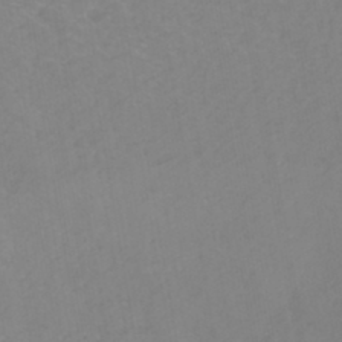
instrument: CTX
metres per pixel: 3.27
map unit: eHh
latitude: -43.1431
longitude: -33.5560
